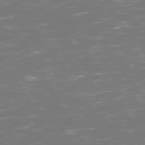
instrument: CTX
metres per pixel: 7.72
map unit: Hpe
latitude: 72.7625
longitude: -126.5357
